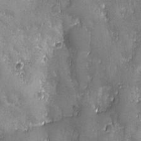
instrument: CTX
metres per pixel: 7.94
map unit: Ave
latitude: -7.6155
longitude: -120.1767
